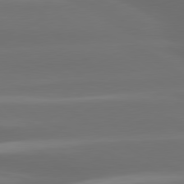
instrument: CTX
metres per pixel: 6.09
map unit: lApd
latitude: 80.4790
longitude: -138.8947
